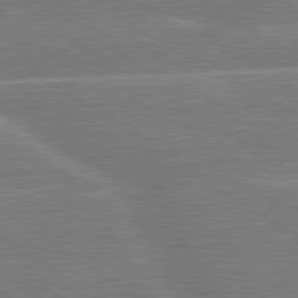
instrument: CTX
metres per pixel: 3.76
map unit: lApd
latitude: 79.6127
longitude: -145.8394
